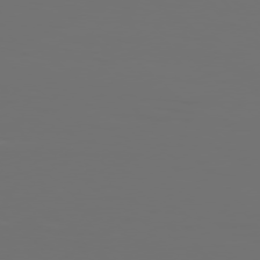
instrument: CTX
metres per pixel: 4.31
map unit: Hpe
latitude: 77.1214
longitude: -135.1025
